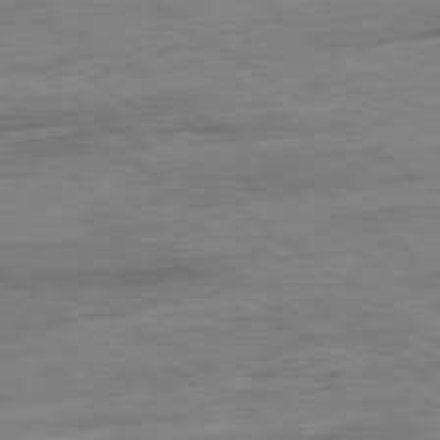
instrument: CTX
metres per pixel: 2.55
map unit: Ap
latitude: -80.0472
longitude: -80.2145
